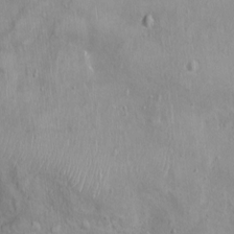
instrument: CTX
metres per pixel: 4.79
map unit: Ht
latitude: -4.3306
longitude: -15.0837
